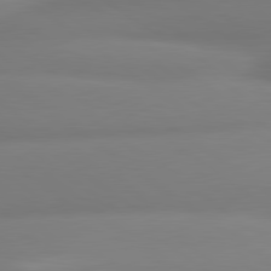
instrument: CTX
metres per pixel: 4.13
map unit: lApd
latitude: 80.5735
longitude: -164.2900
